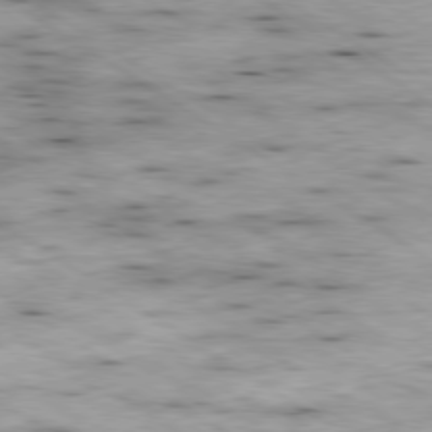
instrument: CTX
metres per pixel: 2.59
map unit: Hpe
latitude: -80.2362
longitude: 21.5777
